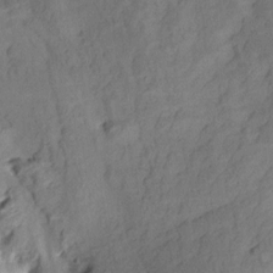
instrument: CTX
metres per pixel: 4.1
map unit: Aa
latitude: 9.7828
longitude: -142.4412
